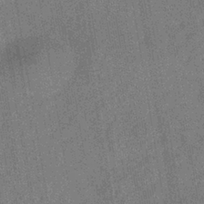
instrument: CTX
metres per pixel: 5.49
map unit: eHb
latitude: -34.9353
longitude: 80.9920
